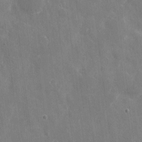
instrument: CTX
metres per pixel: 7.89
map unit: eHh
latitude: 9.6127
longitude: -70.4979
